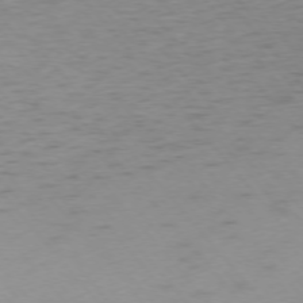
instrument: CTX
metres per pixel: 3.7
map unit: Ap
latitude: -75.5966
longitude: -66.2333
